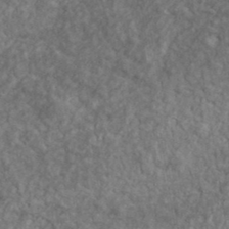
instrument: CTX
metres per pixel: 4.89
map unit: eHh
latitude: 37.8017
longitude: -81.7639
